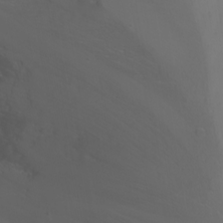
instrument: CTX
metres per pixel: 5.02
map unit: Nhu
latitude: -6.9541
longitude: -82.7435
